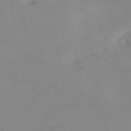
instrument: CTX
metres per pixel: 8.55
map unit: HNb
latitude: -54.1228
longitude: -48.5735
